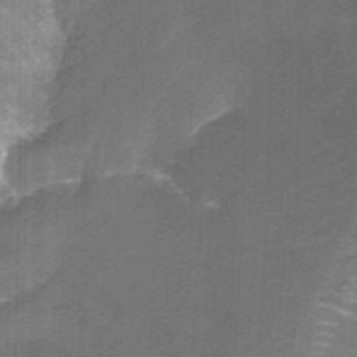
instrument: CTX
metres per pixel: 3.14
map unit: Nhu
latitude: -12.6896
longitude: -66.3656
